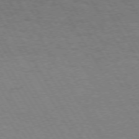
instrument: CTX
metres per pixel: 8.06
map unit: Hpe
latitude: 73.1970
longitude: -129.2537
